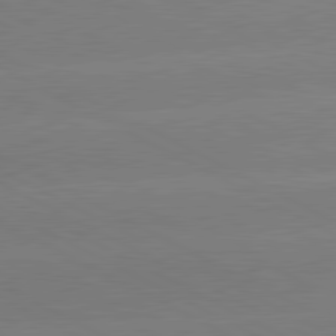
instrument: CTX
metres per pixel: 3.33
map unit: lApd
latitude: 81.0647
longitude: -150.4412
